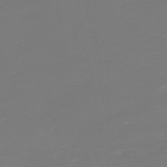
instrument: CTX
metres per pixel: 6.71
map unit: lHb
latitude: -49.5588
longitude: 82.7085
